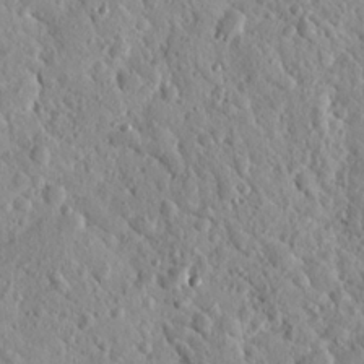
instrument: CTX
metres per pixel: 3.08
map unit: Nhu
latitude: 20.5168
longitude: -79.1026
